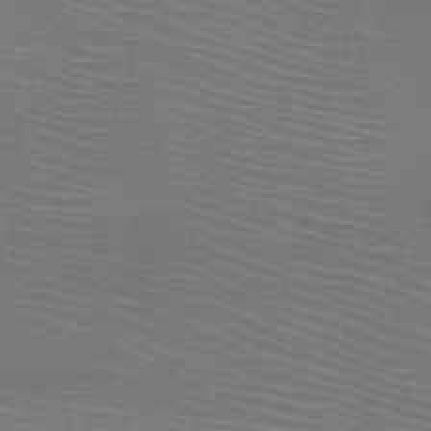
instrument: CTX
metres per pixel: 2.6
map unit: HNb
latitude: -47.3887
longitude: -42.5168
